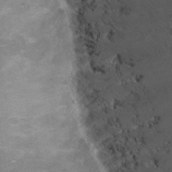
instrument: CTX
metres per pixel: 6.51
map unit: Hto
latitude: 27.1781
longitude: -50.3467
